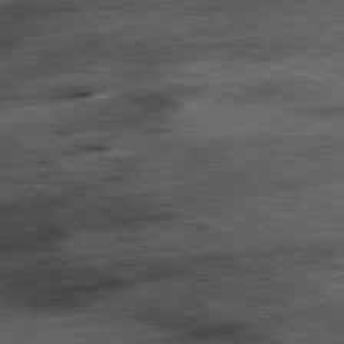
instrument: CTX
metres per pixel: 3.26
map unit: Ap
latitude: -80.8597
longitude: -90.1200
